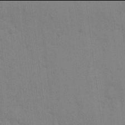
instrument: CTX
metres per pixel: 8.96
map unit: Hto
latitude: 13.9906
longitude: -61.4237
